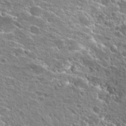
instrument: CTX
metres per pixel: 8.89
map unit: Hto
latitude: 25.2914
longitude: -44.5168
